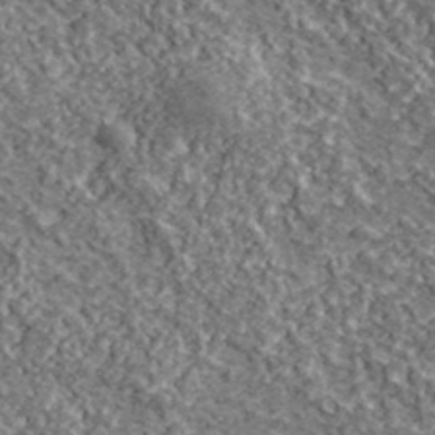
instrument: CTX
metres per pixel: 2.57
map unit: lHvf
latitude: 38.8002
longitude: -87.9339
